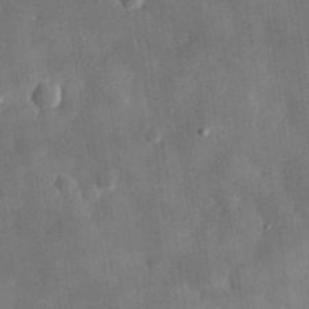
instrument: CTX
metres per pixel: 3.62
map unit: eHh
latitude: 30.4034
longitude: -76.1577
